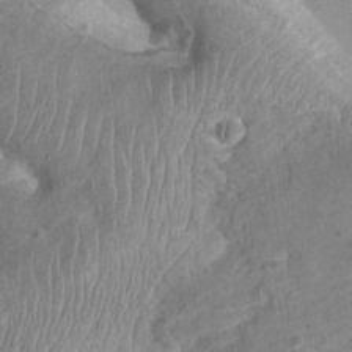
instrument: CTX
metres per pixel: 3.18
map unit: Htu
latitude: 2.5168
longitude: -19.9906
